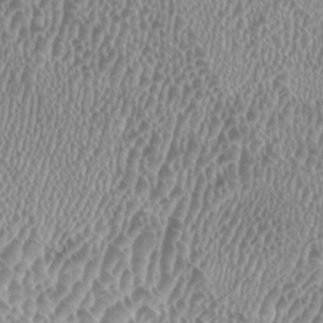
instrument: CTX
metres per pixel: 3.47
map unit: HNhu
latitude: -1.3510
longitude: 0.0472
